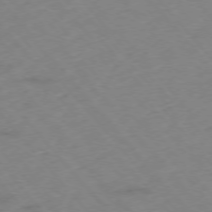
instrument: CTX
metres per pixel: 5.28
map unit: Hpe
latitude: -76.1417
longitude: -17.9528
